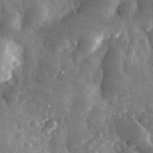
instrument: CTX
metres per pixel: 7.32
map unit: eHh
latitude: 31.9339
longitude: -69.8772
